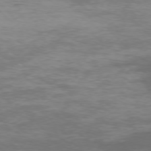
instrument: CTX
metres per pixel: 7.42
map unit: Ap
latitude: -75.8423
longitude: -68.0633
